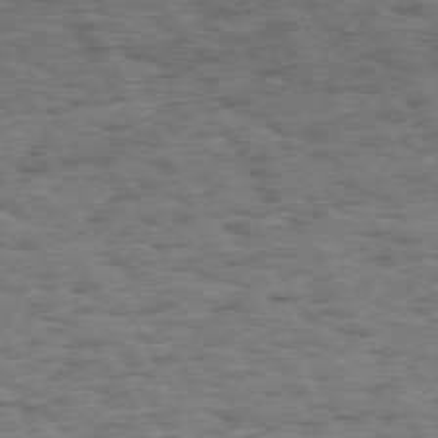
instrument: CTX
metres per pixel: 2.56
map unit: Hpe
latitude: 72.2901
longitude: -127.4804
